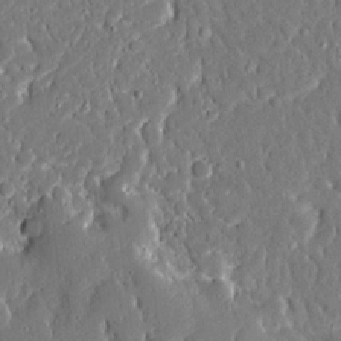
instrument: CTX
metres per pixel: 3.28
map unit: Ave
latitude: 16.0822
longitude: -140.4978
